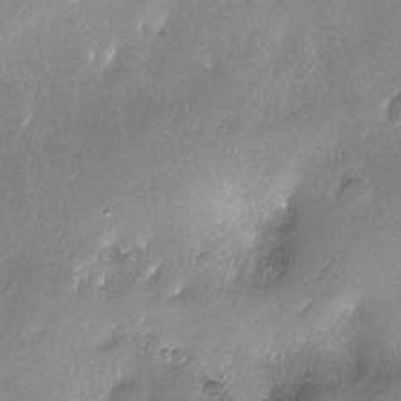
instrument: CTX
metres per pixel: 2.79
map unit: Ht
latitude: -16.6330
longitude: -44.7624
